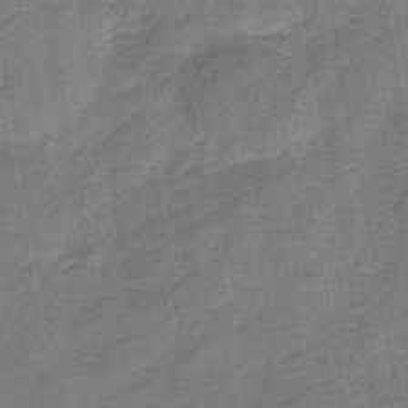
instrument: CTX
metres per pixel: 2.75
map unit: HNb
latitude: -36.0661
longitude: 51.3510
